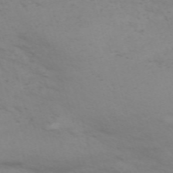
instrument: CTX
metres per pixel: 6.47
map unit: Nve
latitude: -59.1998
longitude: 56.0661
